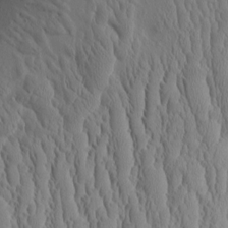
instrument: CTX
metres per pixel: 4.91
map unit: Aa
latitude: 9.7450
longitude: -129.4615
